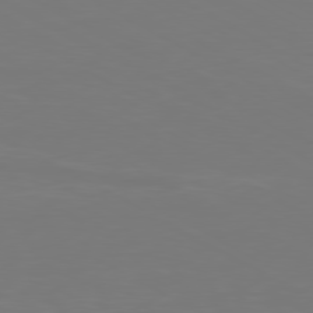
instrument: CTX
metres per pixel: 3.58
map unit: Ap
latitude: -80.4629
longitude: -59.5560
